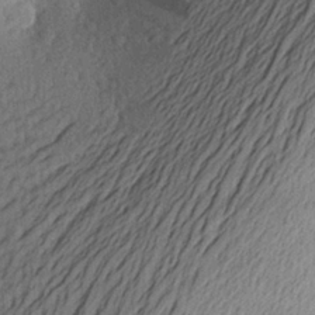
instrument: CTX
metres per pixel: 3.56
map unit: Aa
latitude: 25.7260
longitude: -145.4048
